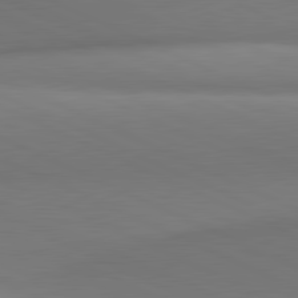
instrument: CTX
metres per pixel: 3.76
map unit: lApd
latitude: 81.3859
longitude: 143.6532
